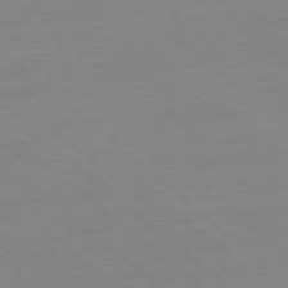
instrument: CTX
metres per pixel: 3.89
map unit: Ap
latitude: -78.2739
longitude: -99.5749
